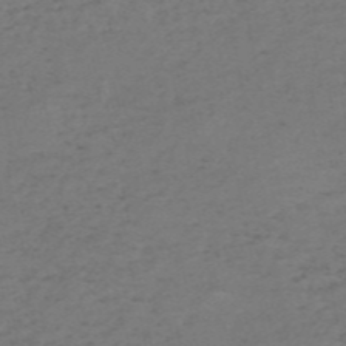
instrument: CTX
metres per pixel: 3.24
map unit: HNb
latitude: -55.7100
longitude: -44.1955
